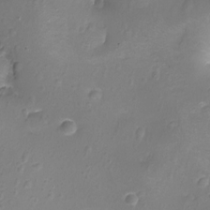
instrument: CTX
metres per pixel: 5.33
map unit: Nhu
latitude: -12.1984
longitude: -35.5749
